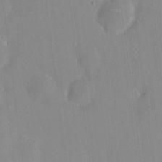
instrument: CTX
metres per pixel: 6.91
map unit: HNhu
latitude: 5.6694
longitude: 3.0108
